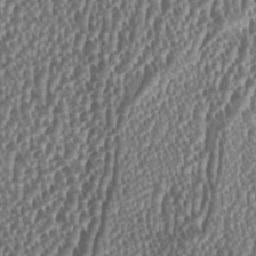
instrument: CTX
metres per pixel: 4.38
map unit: HNhu
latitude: 0.6112
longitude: 0.3307
